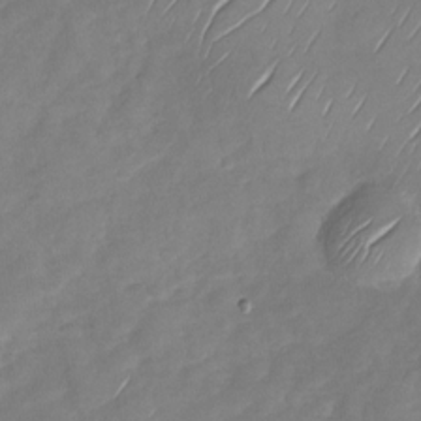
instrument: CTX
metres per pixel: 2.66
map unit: Nhu
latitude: -28.2173
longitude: -62.3090
